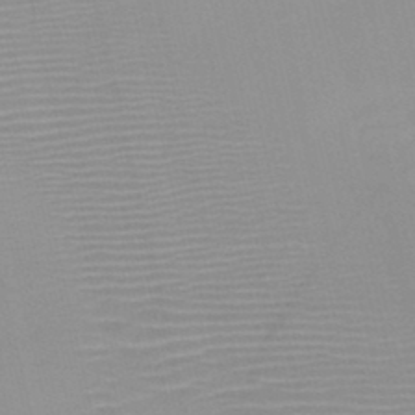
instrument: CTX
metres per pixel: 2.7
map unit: HNb
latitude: -46.1983
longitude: -41.5182
